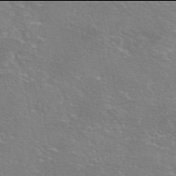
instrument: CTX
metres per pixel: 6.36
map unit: eAb
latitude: 45.9906
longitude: 106.3684
